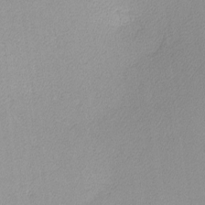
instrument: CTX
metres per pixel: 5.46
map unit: lHvf
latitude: -13.0298
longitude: -102.5734
